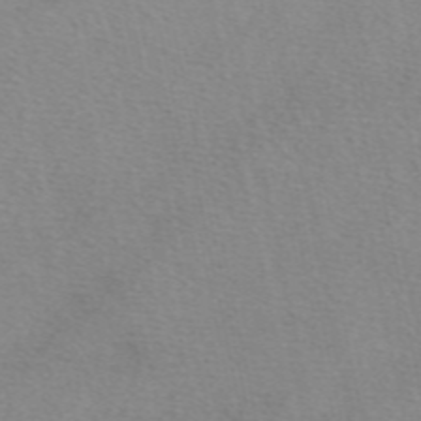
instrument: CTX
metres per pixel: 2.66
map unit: eAb
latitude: 49.2348
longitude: 106.8786
